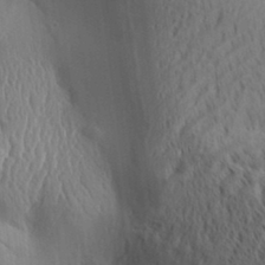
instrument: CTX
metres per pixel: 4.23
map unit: Aa
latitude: 31.8773
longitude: -140.6679
